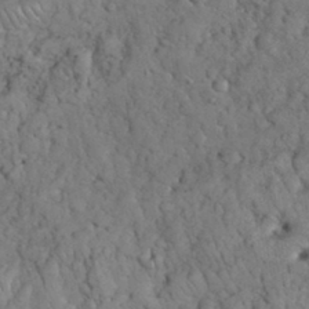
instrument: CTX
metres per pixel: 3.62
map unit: eHh
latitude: 33.1970
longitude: -65.7827
